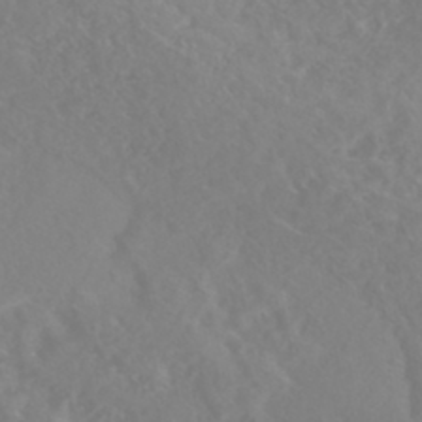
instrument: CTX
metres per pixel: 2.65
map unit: Nhe
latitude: -47.0108
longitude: -171.2159
